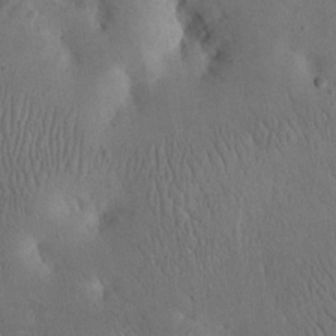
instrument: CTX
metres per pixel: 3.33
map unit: eHh
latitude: 24.0255
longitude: -67.2159
